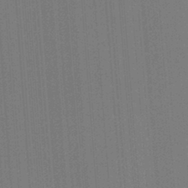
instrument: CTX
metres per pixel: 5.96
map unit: Ht
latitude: -2.8785
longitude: -27.4049
